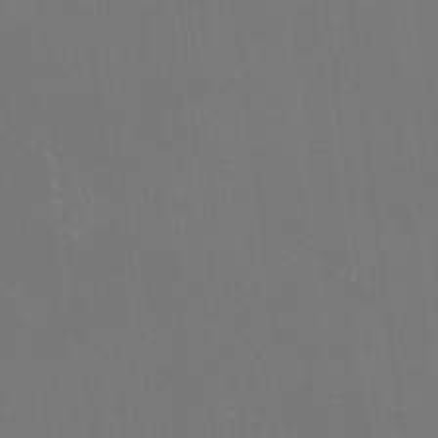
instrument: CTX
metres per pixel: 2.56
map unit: Htu
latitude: -13.8422
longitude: -48.9136
